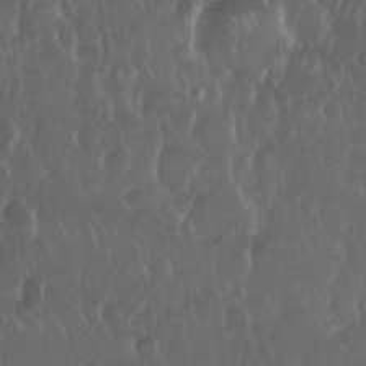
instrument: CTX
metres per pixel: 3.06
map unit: Nhu
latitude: 29.5182
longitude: -56.8946
